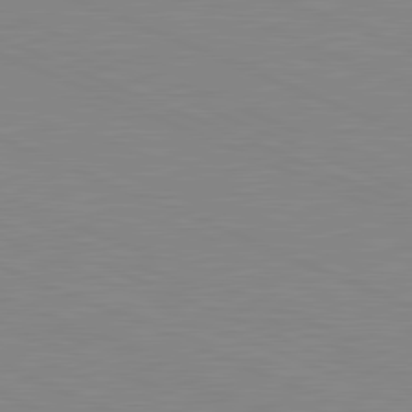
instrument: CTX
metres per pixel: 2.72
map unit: lApd
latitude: 81.8016
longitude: -168.6680
